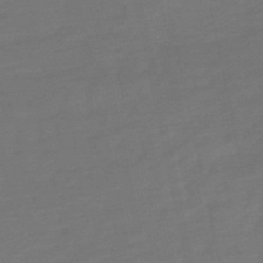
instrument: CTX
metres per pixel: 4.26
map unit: eHb
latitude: -50.5385
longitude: 78.2172
